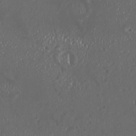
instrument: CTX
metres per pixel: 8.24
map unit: HNhu
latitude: -2.1605
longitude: 11.1431
